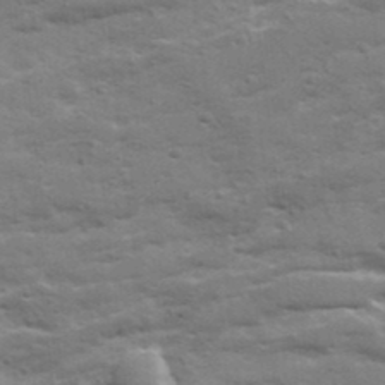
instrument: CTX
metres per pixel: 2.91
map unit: Ave
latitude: 19.0458
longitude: -129.9339
